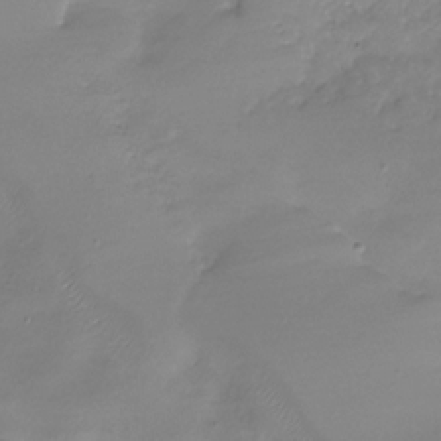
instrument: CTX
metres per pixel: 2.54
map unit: Nhu
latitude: -28.3684
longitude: -59.1970
